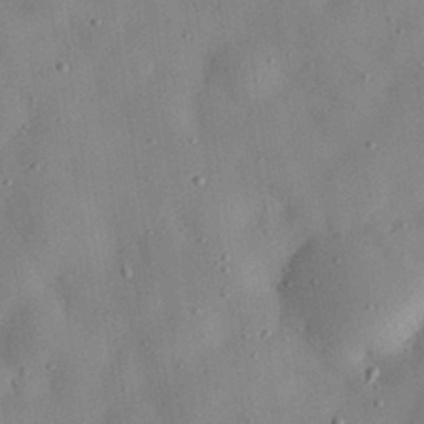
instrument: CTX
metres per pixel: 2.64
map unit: eHh
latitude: 29.8961
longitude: -72.2712
